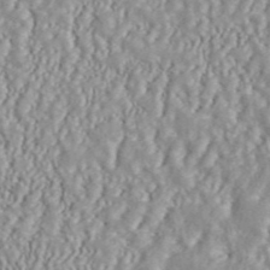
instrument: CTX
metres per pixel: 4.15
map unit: ANa
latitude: 45.4049
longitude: 36.9163
